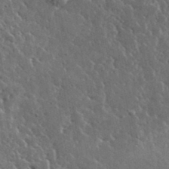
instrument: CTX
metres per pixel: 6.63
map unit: lHvf
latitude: 36.3656
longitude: -88.1956
